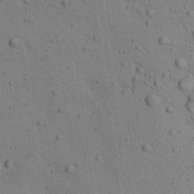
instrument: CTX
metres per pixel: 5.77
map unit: Aa
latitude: 23.2537
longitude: -144.8002
